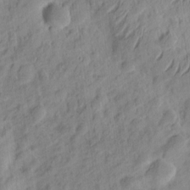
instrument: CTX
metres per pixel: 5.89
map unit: eHh
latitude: 8.9325
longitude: -74.4790
